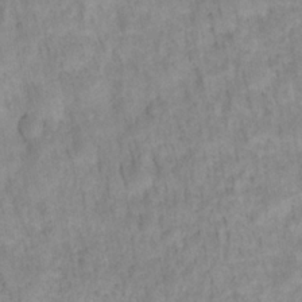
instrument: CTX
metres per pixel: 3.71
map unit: HNhu
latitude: -27.3698
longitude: 73.3509
